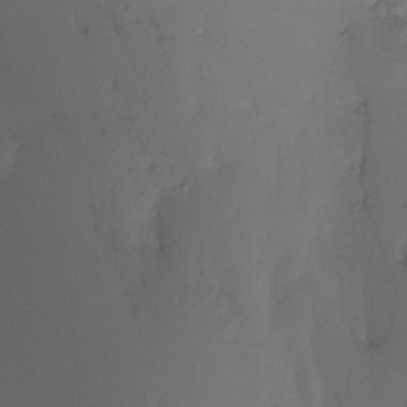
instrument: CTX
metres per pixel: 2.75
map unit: Nhu
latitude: -12.5196
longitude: -50.5356
